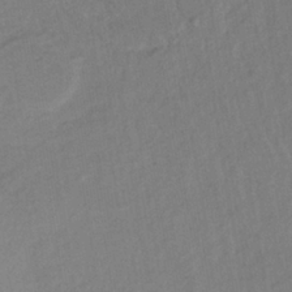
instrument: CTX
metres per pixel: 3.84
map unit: lHb
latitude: -37.5588
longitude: 68.8597
